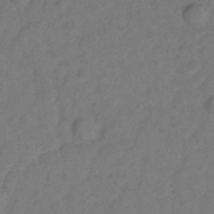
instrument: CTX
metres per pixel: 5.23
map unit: Hto
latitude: -2.7463
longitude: -33.8961
